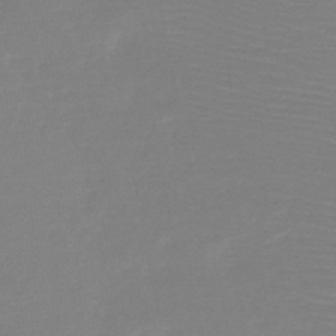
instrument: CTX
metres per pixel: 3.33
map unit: HNb
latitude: -49.0865
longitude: -43.2348
